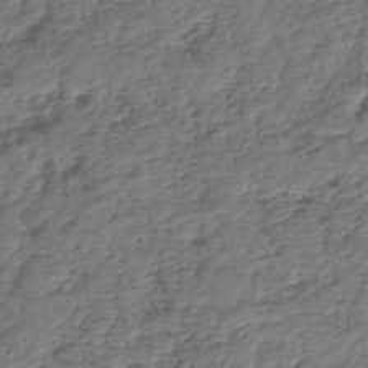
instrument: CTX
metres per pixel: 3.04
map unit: eHh
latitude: -39.5021
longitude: -29.2159
